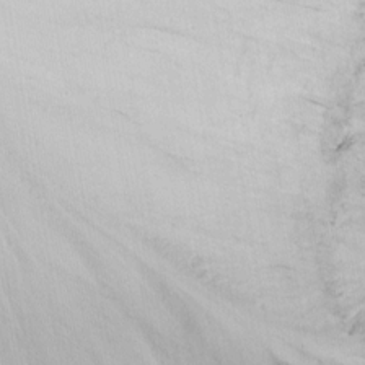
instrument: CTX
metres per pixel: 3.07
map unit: Nhu
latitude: -1.8801
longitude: -73.7639
